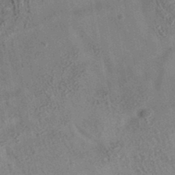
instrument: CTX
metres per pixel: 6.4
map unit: eAb
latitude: 35.3103
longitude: 110.3684
